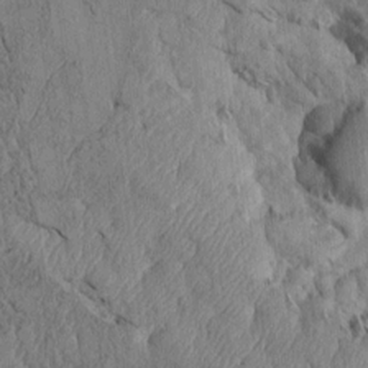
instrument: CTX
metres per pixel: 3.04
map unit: Htu
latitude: 4.2711
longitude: 152.2928
